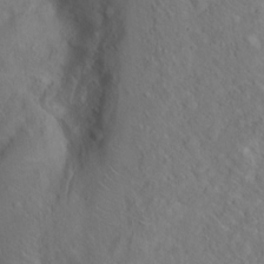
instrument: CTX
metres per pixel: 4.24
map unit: Hto
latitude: 18.3845
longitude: -39.2915
